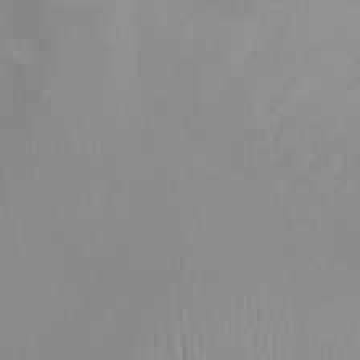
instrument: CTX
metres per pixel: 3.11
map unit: Ht
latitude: 3.3859
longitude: -28.0255
